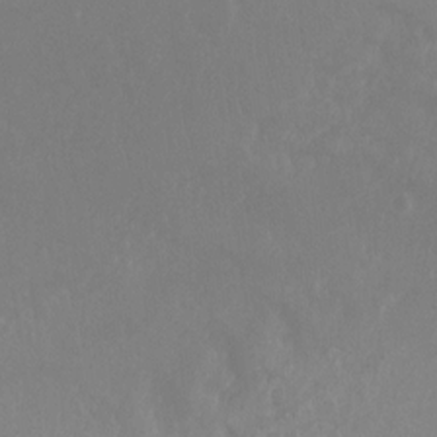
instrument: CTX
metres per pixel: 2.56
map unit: Ht
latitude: -8.2928
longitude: -31.8773
